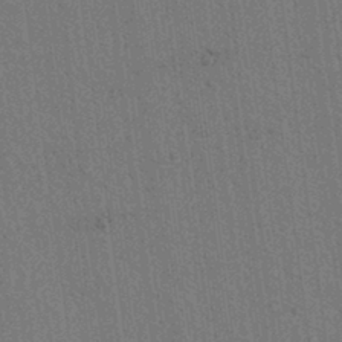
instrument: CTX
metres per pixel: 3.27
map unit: lAvf
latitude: 7.3293
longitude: 164.4629
